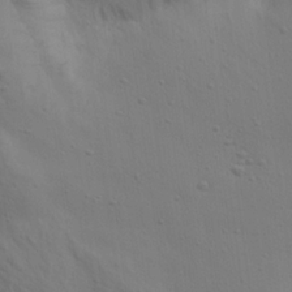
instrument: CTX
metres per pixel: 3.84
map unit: Aa
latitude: 20.6491
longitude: -143.0459
